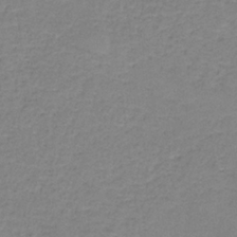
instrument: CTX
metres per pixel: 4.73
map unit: eAb
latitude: -36.7463
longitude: 52.9730
